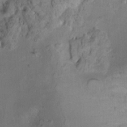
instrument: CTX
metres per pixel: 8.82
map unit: Ht
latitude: -1.0676
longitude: -15.2915
